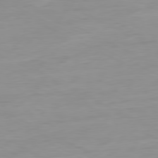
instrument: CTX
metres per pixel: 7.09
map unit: Ap
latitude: -81.2565
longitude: -95.6127
